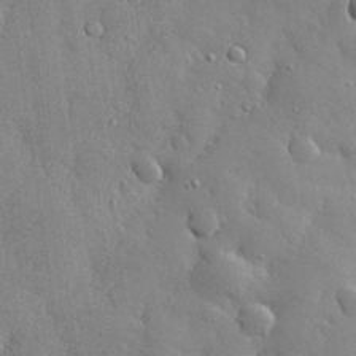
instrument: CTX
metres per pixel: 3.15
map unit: eHh
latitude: 30.0822
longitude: -78.8947
